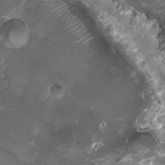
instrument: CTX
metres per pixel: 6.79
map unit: HNhu
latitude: 3.3292
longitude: 3.6721
